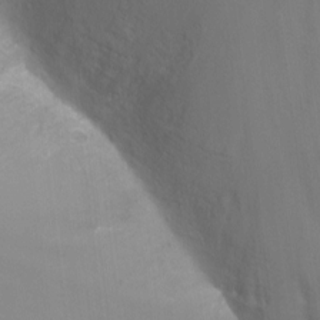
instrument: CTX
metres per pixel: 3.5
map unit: Nhu
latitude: -13.8989
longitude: -71.2915
